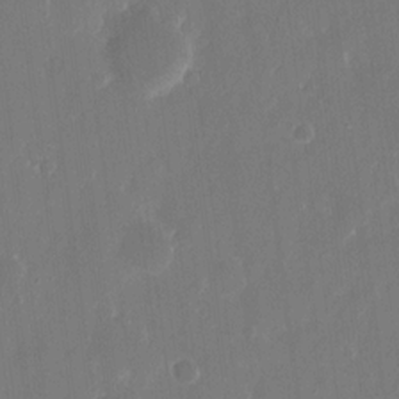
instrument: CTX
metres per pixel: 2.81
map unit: eHh
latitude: 12.1956
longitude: -72.4790
